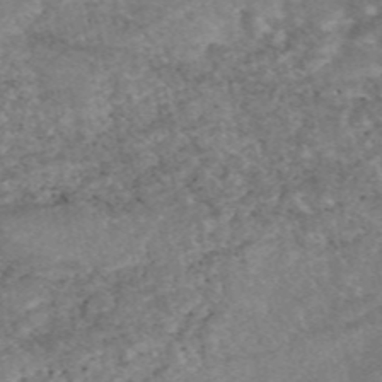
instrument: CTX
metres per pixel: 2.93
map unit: eAb
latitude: 48.2145
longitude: 121.1431
